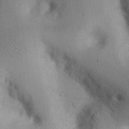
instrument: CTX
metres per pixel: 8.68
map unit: eHh
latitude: 25.4804
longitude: -70.7057
